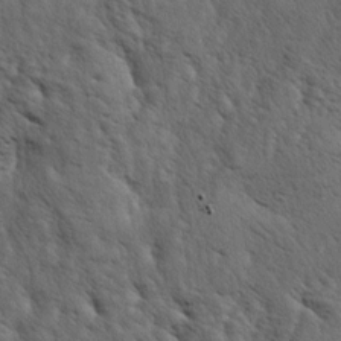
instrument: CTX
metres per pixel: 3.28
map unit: lAa
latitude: -4.9919
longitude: -125.7828
